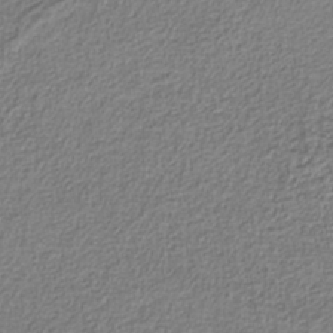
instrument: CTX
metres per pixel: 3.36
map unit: eAb
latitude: -37.9745
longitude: 52.7652
